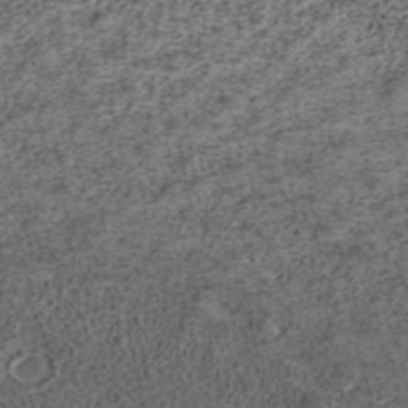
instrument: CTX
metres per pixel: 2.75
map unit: ANa
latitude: 37.5938
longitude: 17.3888
